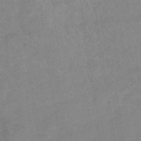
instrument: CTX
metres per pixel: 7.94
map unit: lHb
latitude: -34.9920
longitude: 71.9178
